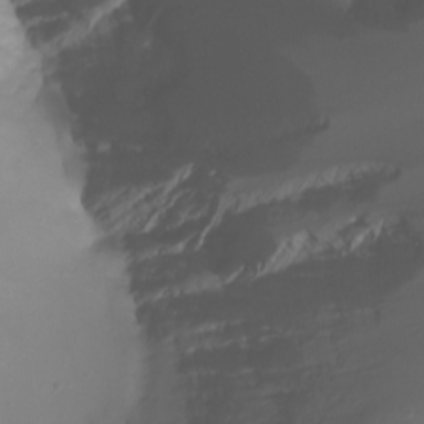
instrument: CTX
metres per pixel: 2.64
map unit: Nhu
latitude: -8.5952
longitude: -81.1403
